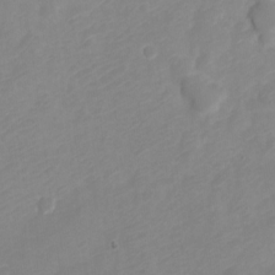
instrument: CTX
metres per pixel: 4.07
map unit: Nve
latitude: -21.7099
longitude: 106.2551
